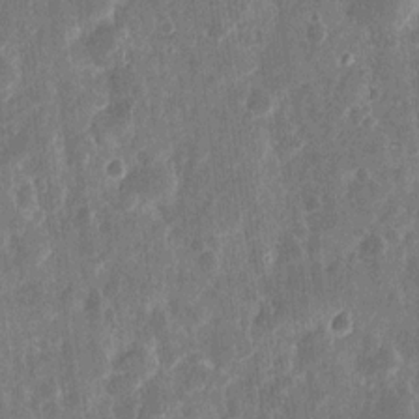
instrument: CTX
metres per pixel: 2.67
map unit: eHh
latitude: 11.8583
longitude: -73.0081
